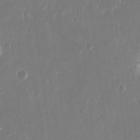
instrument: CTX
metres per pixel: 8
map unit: eHh
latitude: 15.2537
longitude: -70.1200
